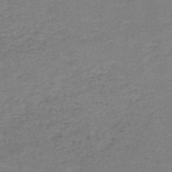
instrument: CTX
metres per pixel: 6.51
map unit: HNb
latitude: -44.1228
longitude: 49.8423
